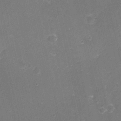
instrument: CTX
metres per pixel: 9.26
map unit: eHh
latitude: -3.5210
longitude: -76.5734
